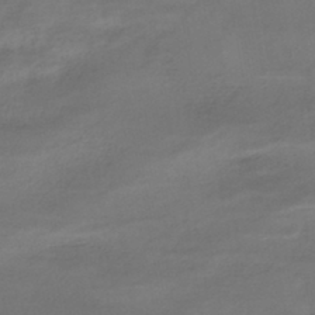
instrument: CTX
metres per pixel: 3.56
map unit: HNhu
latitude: -43.5588
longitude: 102.8786
